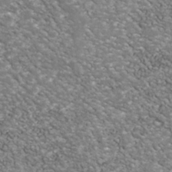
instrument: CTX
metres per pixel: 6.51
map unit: Nhu
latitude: -38.9920
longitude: -81.5182
